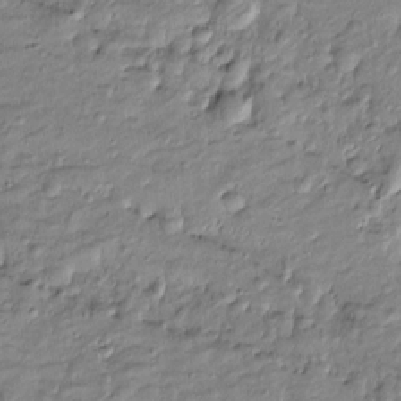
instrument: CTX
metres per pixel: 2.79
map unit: Htu
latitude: -8.1039
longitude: 177.4265
